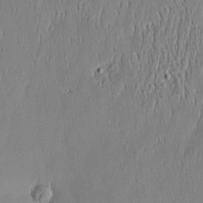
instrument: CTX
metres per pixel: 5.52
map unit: Htu
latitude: -5.5210
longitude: 174.8030
